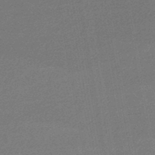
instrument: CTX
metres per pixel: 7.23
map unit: lHb
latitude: -46.2739
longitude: 71.5966
